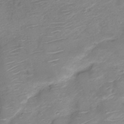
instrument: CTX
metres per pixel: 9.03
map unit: Nve
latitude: -19.9367
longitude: 105.9556
